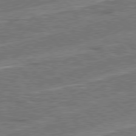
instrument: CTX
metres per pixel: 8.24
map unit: Hpe
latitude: 78.4601
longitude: -158.0822
